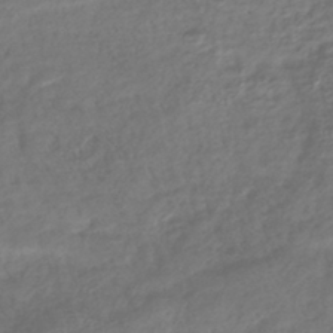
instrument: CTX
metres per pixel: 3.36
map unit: lHb
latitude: -40.8030
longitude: 73.6533
